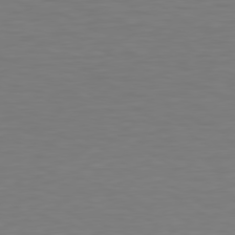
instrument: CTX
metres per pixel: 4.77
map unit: Hpe
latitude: 78.5168
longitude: -121.1403
